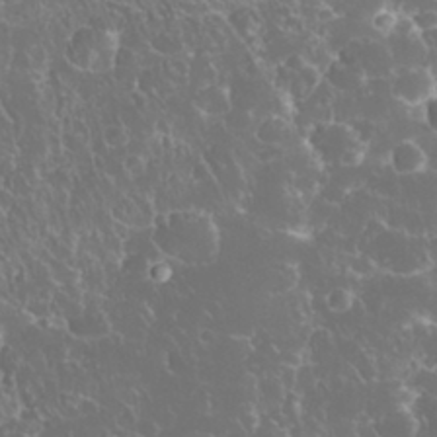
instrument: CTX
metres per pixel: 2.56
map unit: eHh
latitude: 33.2159
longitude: -63.4049
